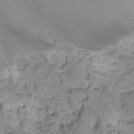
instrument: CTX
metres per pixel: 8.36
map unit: Hto
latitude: -8.0850
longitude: -44.5168
